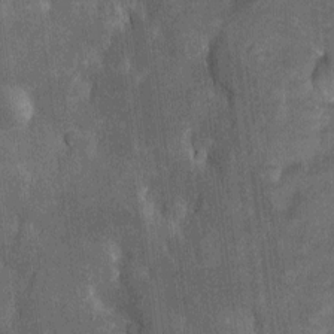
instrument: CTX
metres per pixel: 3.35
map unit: Htu
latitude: -5.1242
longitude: 158.3306
